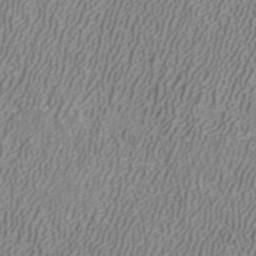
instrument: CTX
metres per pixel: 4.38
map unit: ANa
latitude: 40.3656
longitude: 22.1039
